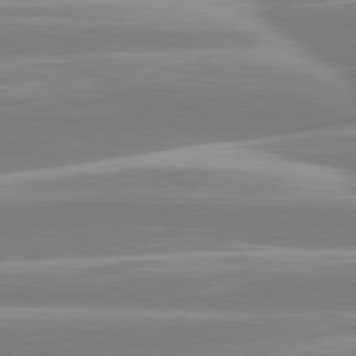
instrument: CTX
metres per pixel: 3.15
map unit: lApd
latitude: 80.7057
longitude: -129.5560
